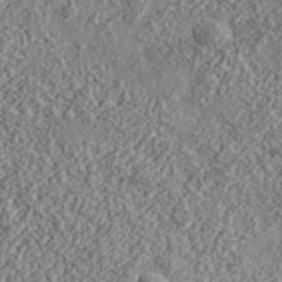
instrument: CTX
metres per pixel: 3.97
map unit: lHvf
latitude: 37.4805
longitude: -88.9703
